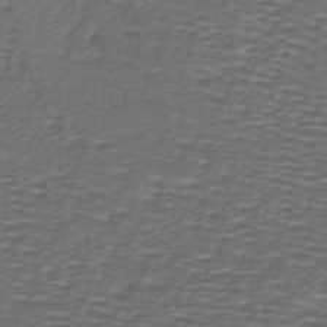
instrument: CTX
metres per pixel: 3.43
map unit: lHb
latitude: -39.8800
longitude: 58.8030
